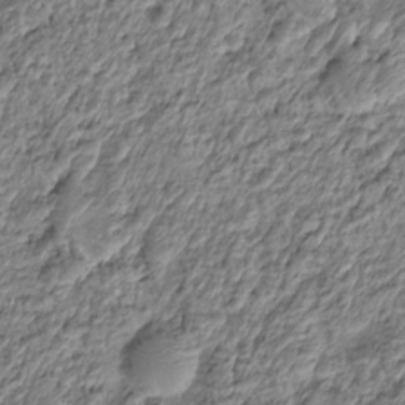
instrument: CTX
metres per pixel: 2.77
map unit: HNhu
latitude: -21.6910
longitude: 84.6329
